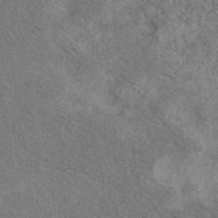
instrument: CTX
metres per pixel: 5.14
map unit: eAb
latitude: 42.5546
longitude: 110.5195
